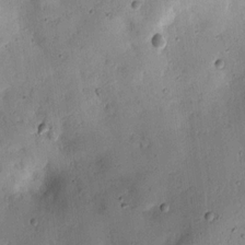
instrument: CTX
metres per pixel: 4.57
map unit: lAvf
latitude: 7.0647
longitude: 169.5021
